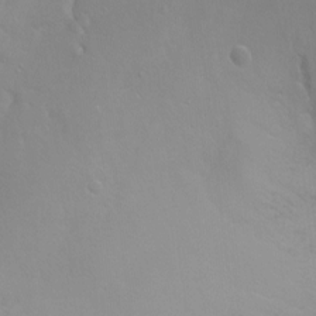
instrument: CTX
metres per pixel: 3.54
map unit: Ht
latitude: 0.3278
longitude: -32.6868
